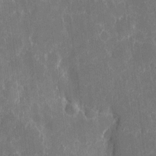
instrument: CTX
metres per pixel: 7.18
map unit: eHh
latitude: 5.7450
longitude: -67.0269
